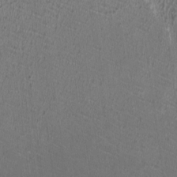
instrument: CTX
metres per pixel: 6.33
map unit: HNhu
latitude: 0.3278
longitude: -0.7435
